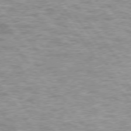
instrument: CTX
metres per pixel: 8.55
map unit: lApd
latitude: 75.1403
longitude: -48.3656
